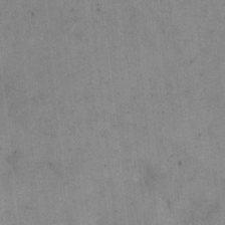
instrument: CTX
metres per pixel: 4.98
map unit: eHh
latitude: 24.4412
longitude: -65.0647
